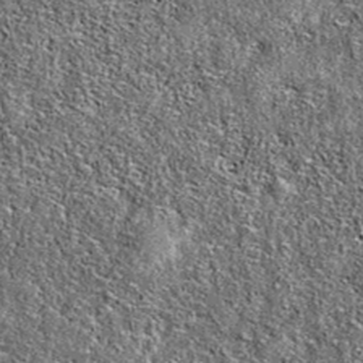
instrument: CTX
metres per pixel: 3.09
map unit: eAb
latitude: 36.6490
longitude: 106.0661
